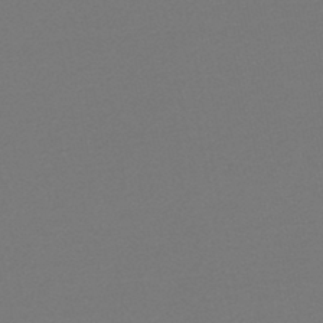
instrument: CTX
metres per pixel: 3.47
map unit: lHb
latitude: -45.6911
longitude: 68.7085
